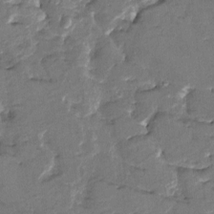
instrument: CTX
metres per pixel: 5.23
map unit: HNhu
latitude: 4.9892
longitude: -5.6127
